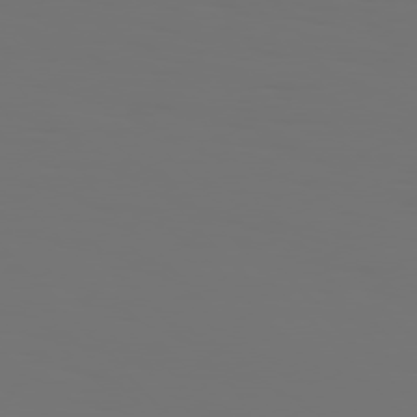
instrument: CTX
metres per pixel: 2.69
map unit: Hpe
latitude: 76.7813
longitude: -135.9150
